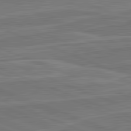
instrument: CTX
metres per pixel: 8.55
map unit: lApd
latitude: 82.4223
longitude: 141.5966
